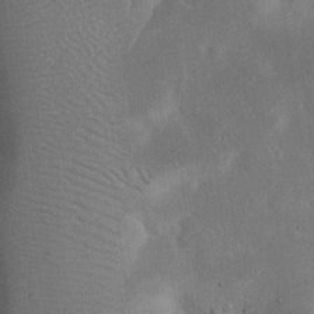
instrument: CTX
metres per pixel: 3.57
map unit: eHh
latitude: 23.9339
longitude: -70.4979
